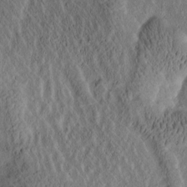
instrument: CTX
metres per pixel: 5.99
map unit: Htu
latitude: -3.2564
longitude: 166.8408
